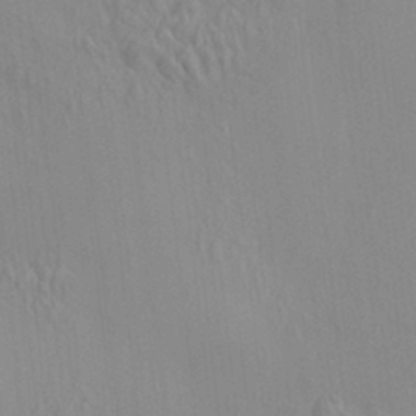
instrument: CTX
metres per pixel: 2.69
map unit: HNhu
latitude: 7.3104
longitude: 13.3132
